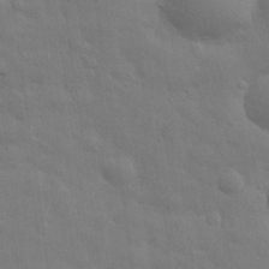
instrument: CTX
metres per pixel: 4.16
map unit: eHh
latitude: 29.7260
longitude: -75.2159
